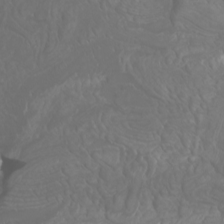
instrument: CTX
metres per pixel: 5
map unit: Htu
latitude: -4.8030
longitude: -89.5372
